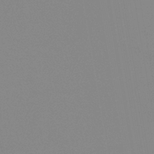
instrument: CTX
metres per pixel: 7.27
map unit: eHb
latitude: -40.1606
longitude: 77.0864
